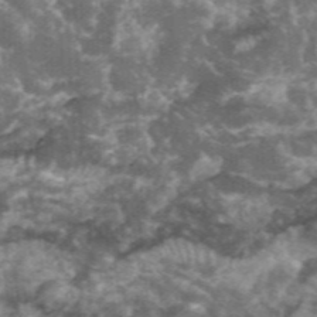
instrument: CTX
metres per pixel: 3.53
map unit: eHh
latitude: 35.1781
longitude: -59.9717
